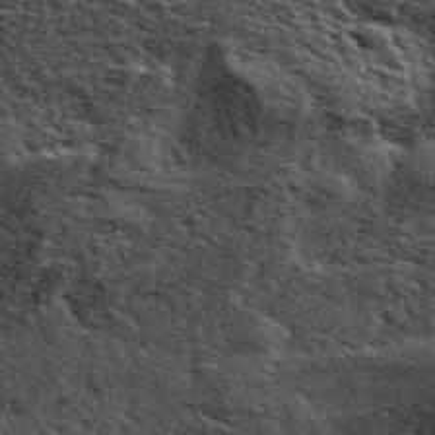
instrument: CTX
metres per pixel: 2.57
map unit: ANa
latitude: 42.8380
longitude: 48.3307
